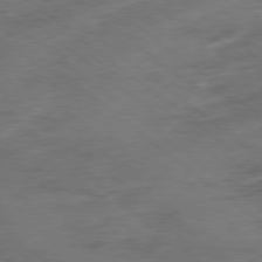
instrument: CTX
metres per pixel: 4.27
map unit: Ap
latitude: -79.2754
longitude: -56.8002
